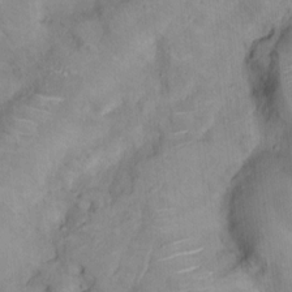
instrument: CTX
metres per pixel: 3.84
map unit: Nhu
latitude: 5.0836
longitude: -24.1766
